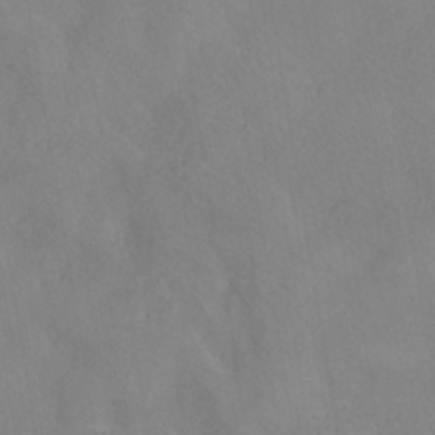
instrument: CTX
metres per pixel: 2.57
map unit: HNhu
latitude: -41.3887
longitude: 101.0297
